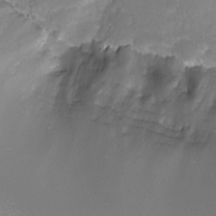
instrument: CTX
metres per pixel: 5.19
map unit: eHh
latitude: -7.0675
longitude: -78.0633
